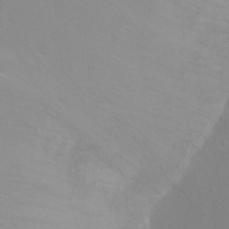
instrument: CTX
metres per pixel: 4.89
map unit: Ht
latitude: -2.3684
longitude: -27.1214
